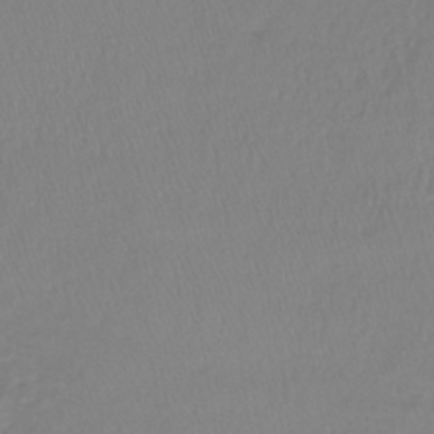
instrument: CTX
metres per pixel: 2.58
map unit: lHb
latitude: -41.5210
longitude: 64.5763
